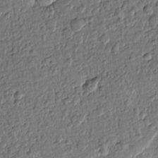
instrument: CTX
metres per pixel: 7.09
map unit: Htu
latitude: -0.5952
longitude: -176.4790
